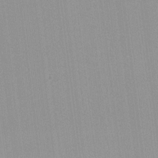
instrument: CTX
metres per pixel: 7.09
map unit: lHvf
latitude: -12.5952
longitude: -103.1781
